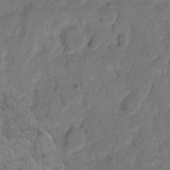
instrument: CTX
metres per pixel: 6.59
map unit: eHh
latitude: 10.5357
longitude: -64.9325
